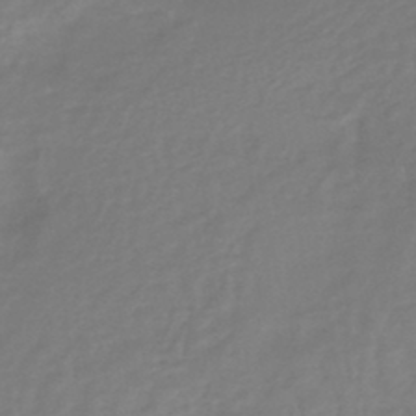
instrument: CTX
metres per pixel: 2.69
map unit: HNhu
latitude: -45.8611
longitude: 92.1606
